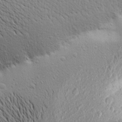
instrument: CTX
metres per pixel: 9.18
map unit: Aa
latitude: 16.3089
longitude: -147.2726
